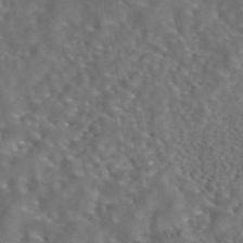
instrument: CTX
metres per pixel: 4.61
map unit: eAb
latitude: 43.8206
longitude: 108.3306
